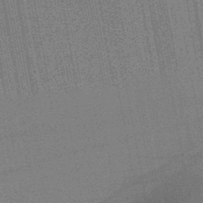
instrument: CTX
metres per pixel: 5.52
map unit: lHb
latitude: -48.2551
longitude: 74.8030
